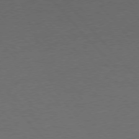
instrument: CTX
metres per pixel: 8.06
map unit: Ap
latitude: -77.8422
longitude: -95.4805
